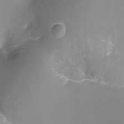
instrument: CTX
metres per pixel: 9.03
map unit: Ht
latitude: -8.6707
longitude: -29.7072
